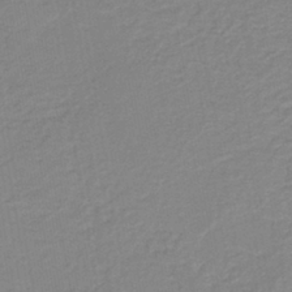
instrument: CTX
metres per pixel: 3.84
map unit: HNb
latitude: -40.3117
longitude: 50.9164
